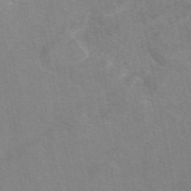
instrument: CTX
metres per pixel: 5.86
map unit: eAb
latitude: 49.5749
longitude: 120.6329
